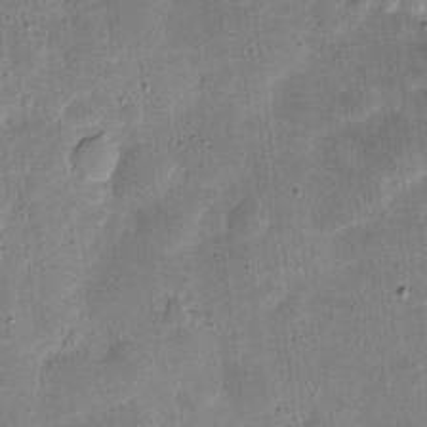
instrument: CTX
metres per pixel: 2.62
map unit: eHh
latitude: 4.4412
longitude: -70.9325
